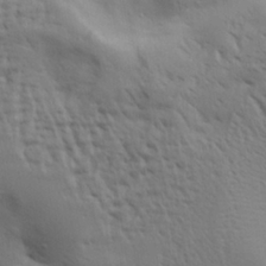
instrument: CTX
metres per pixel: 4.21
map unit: Aa
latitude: 29.1592
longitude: -134.7246
